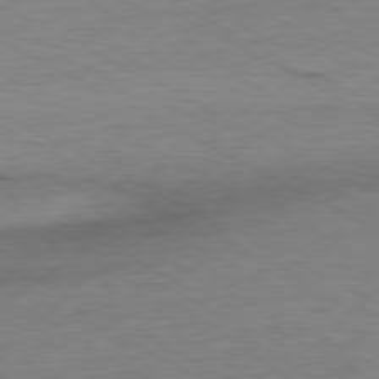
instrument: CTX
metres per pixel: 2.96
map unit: Ap
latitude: -80.3307
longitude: -83.3103
